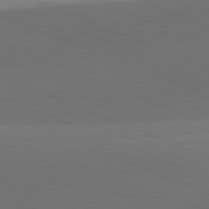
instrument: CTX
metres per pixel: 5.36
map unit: lApd
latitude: 81.6883
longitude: 136.0094
